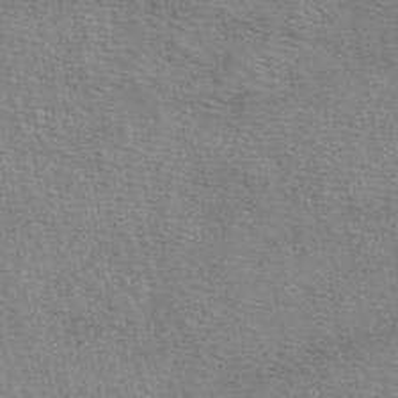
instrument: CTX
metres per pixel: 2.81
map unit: eAb
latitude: 50.5356
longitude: 108.2739
